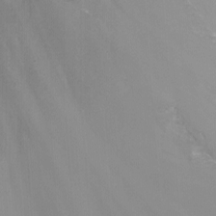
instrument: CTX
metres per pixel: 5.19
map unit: Nhu
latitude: -13.7856
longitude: -65.4994
